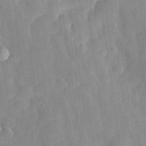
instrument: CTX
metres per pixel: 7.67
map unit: eHh
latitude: 29.5560
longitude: -74.7246
